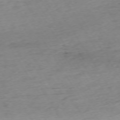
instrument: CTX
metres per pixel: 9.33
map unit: Ap
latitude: -73.3132
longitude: -68.5924
